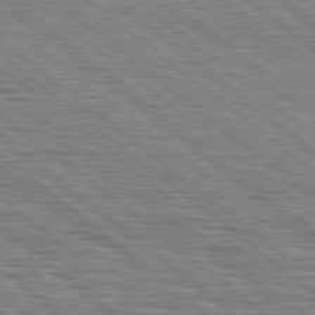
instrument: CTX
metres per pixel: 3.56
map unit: Hpe
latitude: 78.5357
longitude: -120.4979
